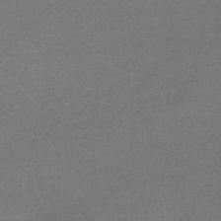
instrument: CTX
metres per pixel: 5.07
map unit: lHb
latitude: -41.8044
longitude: 66.2739
